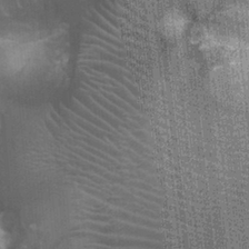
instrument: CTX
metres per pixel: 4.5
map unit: Ht
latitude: 0.0822
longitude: -17.7071
